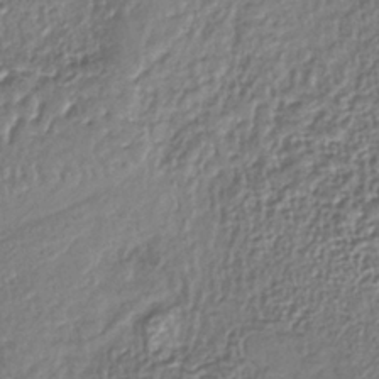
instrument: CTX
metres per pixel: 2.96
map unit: lHb
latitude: -37.3509
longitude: 58.4817
